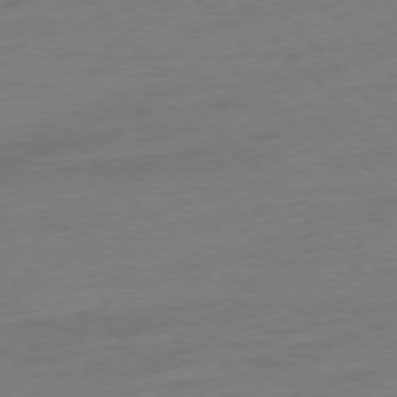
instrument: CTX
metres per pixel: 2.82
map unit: Hpe
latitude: -77.5021
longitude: -14.6680
